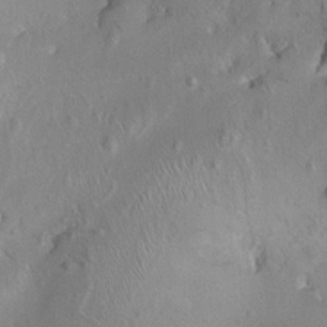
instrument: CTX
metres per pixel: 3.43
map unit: Ht
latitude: -0.9920
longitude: -15.3293
